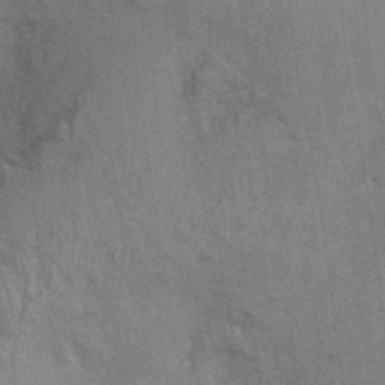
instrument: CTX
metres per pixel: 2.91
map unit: Ht
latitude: -1.7289
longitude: -15.5183
